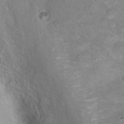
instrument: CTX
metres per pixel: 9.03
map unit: Nhu
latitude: 18.5923
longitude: -31.3860
